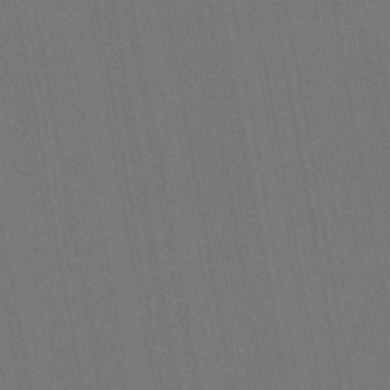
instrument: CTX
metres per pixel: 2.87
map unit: lHb
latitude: -47.2376
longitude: 73.3132
